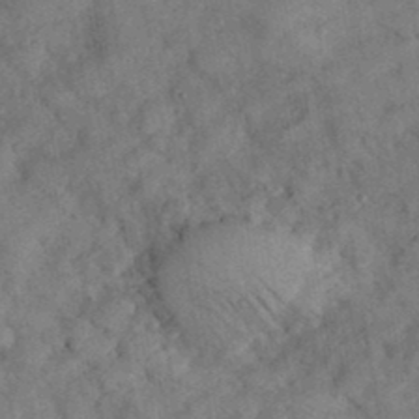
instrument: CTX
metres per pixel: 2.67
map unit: eHh
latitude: 37.3482
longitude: -67.6127
